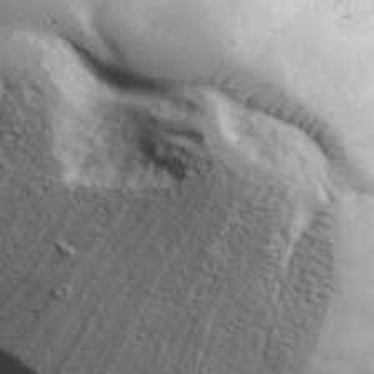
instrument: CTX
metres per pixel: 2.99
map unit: lHvf
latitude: 36.4412
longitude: -86.0633
